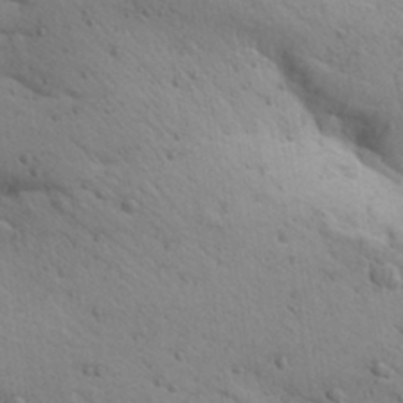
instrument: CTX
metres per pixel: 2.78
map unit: Aa
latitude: 30.8758
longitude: -147.1215
